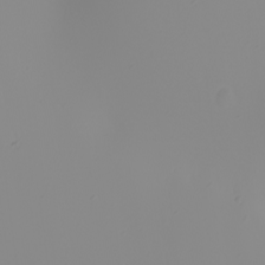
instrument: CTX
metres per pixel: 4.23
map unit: Nhu
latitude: -6.0472
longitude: -94.6113
